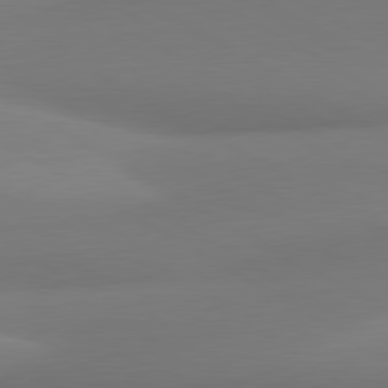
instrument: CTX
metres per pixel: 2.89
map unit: lApd
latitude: 80.3089
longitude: 174.1794
